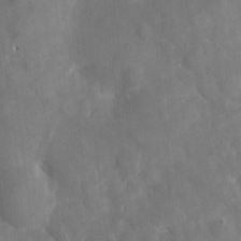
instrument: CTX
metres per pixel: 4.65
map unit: eHh
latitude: 5.2726
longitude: -70.1578
